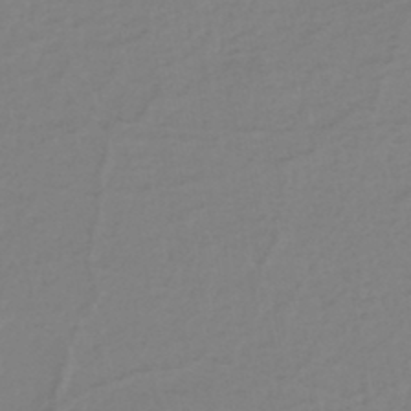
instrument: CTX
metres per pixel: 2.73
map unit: eHh
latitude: -46.0472
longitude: -29.2159
